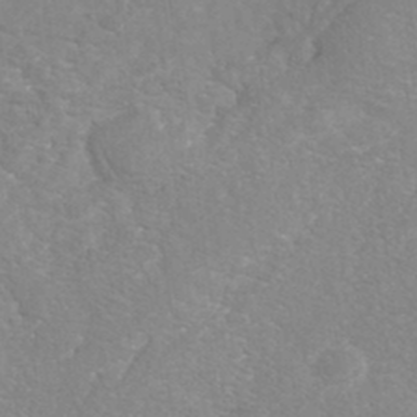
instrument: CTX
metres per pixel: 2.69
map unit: Nhe
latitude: -42.2361
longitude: -110.7246
